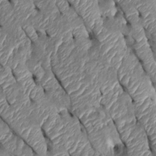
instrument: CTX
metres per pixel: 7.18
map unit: Htu
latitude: 2.4412
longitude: 148.0094
